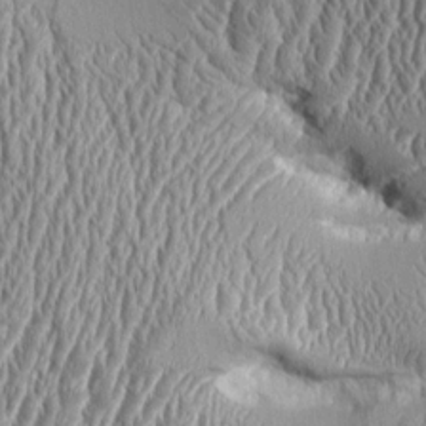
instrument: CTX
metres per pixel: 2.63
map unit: Aa
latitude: 9.4049
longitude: -129.8583
